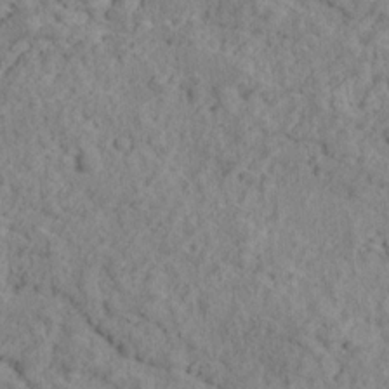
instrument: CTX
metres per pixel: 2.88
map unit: Ave
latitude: 18.5168
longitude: -135.1592
